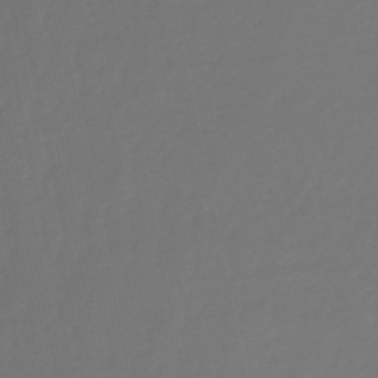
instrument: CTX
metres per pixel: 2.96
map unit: eHb
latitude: -50.9731
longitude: 77.8989
